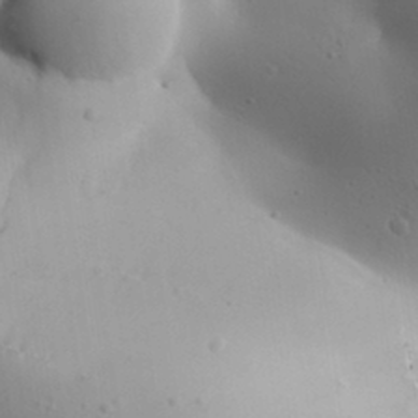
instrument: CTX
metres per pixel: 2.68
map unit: Aa
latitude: 31.5560
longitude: -143.6505
